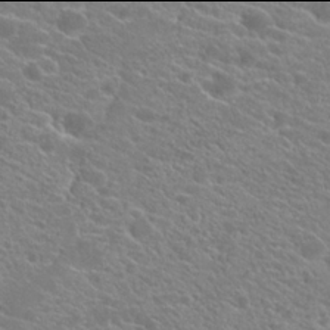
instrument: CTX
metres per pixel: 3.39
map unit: Hto
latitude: 21.9906
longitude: -39.1781
